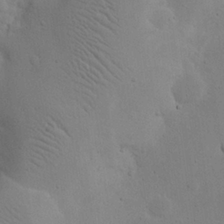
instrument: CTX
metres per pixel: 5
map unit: eHh
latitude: 24.3845
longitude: -72.0822
